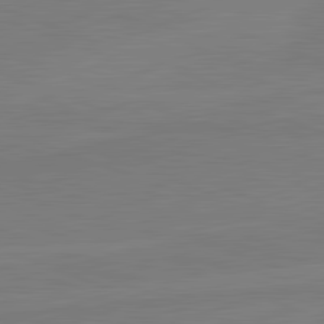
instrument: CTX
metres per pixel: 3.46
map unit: lApd
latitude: 82.0255
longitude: 164.0283
